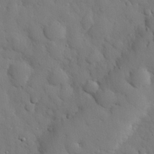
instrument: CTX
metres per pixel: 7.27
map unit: eHh
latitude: 27.2726
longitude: -78.2901
